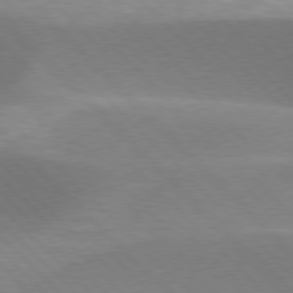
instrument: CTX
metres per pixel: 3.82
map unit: lApd
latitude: 77.0647
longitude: -51.0647
